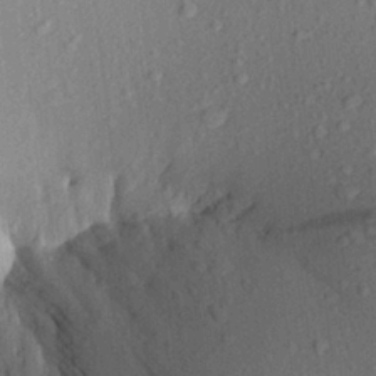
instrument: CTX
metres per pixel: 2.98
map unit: Aa
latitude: 22.7435
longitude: -147.9717
